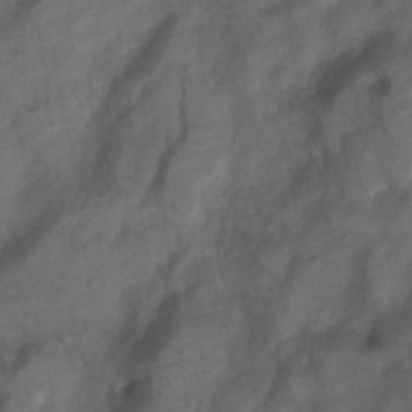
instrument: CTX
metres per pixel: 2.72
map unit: Nhu
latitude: 6.5924
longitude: -23.0080
